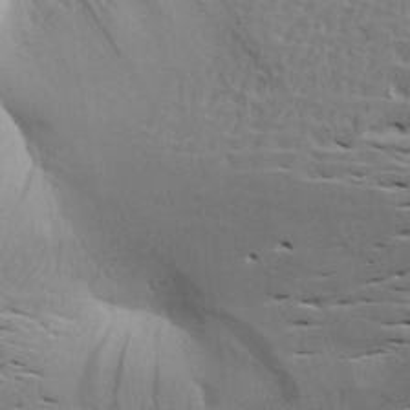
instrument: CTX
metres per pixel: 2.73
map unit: Aa
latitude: 26.2334
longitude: -143.2915
